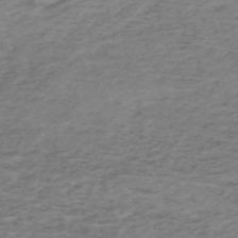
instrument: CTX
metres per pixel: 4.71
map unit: HNb
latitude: -54.0283
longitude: -43.0647
